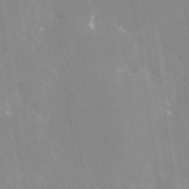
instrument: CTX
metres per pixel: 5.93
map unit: Nhe
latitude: -28.2740
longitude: -110.4223
